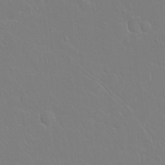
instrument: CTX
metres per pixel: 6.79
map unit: Hto
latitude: -3.6721
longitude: -35.3292
